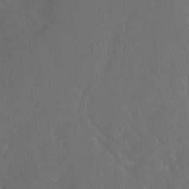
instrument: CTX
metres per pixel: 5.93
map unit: Htu
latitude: -6.3873
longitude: -69.1592
